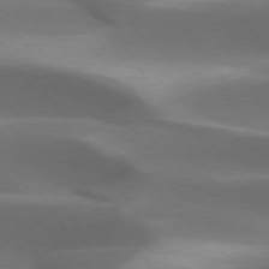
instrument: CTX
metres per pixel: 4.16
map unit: lApd
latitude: 73.5938
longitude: -52.2145
